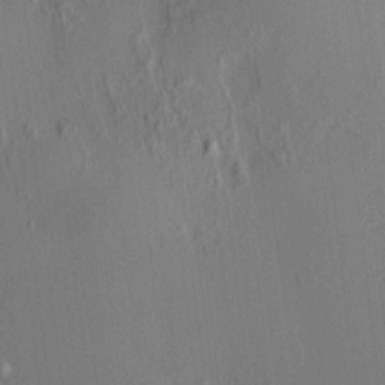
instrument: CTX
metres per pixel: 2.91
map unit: HNhu
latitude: 7.9150
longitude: 14.5007
